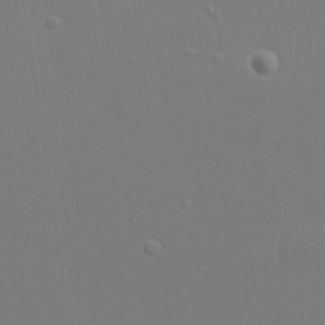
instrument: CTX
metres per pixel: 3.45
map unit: Ave
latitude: 23.6883
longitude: -136.3468
